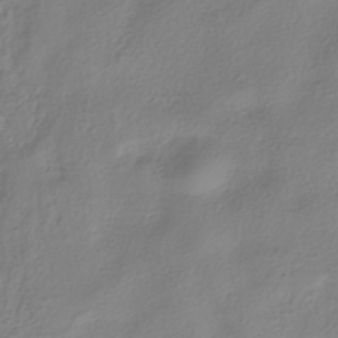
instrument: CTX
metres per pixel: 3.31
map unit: HNhu
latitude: -39.2187
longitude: 100.5006
